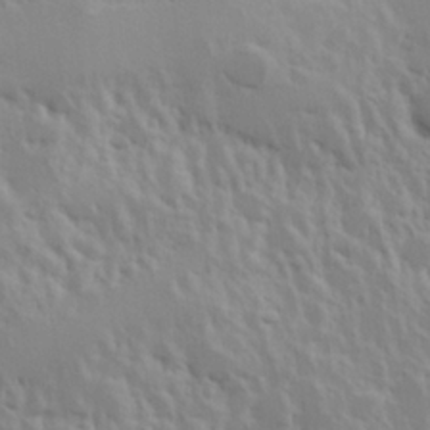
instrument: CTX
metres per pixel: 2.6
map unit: Hve
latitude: 24.7813
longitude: 145.5021
